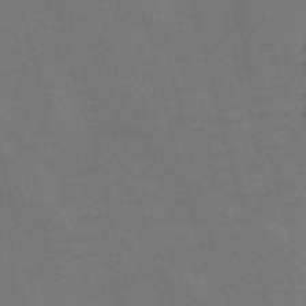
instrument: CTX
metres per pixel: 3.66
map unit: Nve
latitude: -57.7100
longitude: 65.0487
